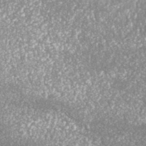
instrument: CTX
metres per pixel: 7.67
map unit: ANa
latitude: 40.9702
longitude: 26.1794
